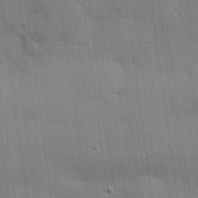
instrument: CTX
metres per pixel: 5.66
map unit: eHh
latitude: 28.7435
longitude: -82.8380
